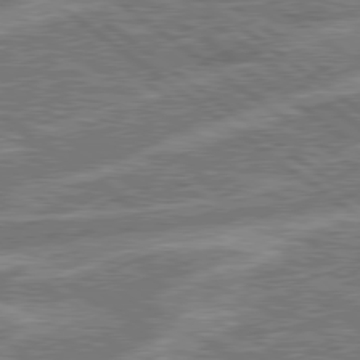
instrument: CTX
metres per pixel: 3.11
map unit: lApd
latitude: 78.8191
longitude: -159.2537
